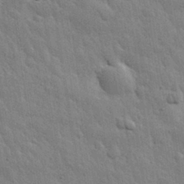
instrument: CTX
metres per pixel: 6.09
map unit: eHh
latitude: 31.4994
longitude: -78.8947
